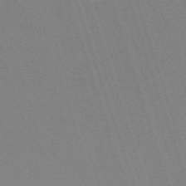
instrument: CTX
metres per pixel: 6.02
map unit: eHh
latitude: -63.5588
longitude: 51.1998
